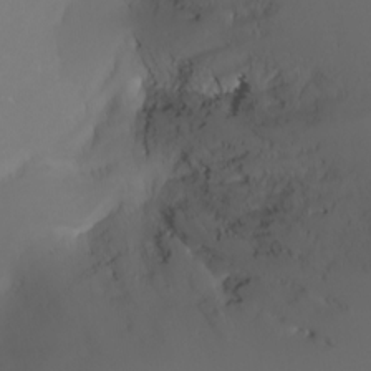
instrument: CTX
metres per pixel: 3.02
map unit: Nhu
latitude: -6.7274
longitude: -82.7057
